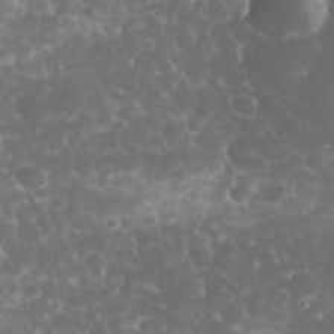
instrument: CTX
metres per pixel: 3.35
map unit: eHh
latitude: 32.8191
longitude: -63.6694
